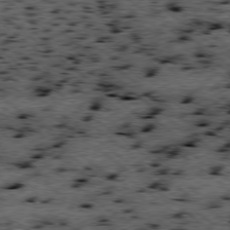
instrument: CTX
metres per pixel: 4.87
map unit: Ap
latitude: -78.7085
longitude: -50.6679
